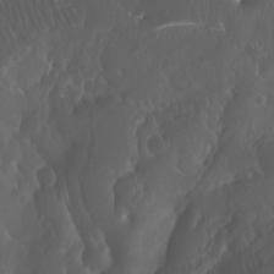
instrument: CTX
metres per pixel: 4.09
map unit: Nhu
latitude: -7.2943
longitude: -74.4412
